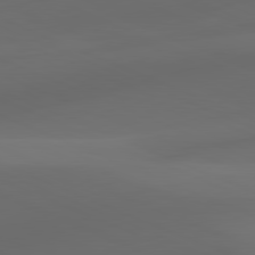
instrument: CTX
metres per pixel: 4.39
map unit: lApd
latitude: 81.1214
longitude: -83.7071
